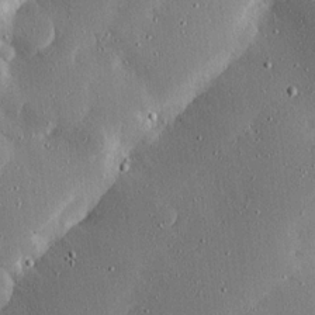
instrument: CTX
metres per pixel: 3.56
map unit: Ave
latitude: 17.0081
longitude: -139.3671
